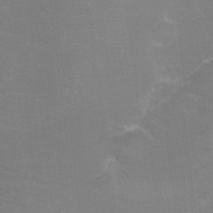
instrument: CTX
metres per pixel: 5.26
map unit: eHh
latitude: -6.1983
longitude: -78.8002
